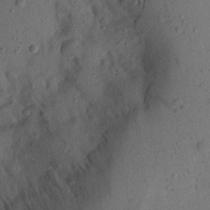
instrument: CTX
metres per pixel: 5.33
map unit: Aa
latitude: 22.8002
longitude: -144.9702
